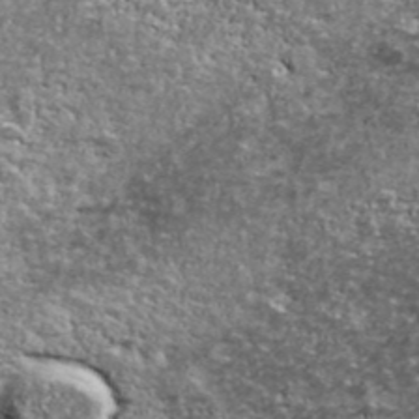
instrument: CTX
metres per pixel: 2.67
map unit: Ave
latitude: 41.4615
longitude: -114.1766
